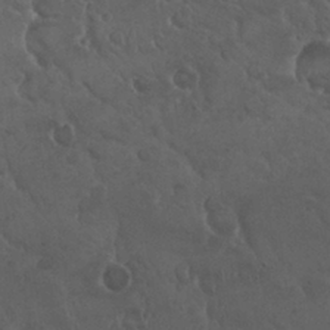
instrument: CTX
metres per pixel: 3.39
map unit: Nhu
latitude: 26.8569
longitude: -50.3467
